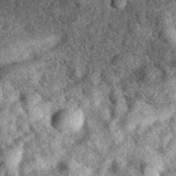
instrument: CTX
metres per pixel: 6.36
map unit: eAb
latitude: 39.6127
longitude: 106.5196
